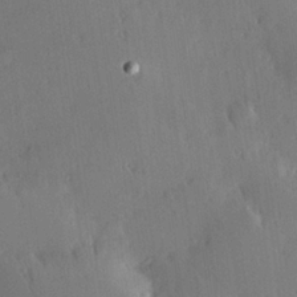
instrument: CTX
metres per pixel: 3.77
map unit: Hve
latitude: 25.0458
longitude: -93.1970
